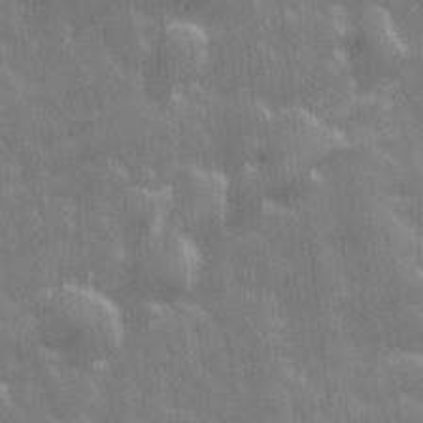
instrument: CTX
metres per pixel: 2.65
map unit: Ave
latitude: 13.2348
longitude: -104.1389
